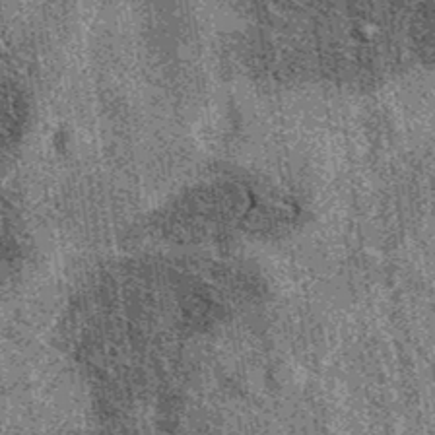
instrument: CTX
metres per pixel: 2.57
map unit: eAb
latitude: 36.7624
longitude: 107.6344
